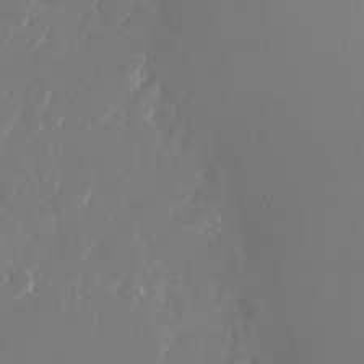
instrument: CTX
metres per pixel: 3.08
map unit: Nhu
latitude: -25.6155
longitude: -72.2145
